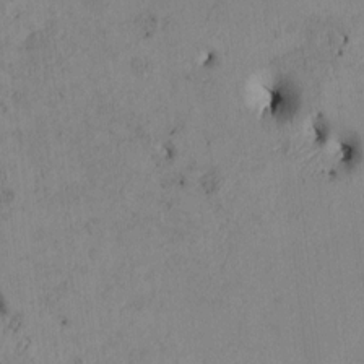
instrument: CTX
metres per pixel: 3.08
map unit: Htu
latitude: 2.4601
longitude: 148.8408
